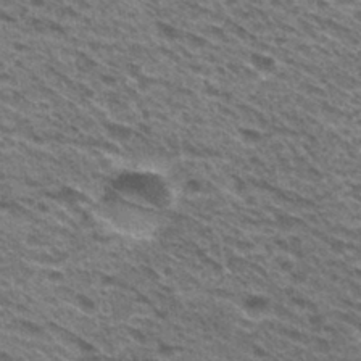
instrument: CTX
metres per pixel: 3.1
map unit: Hto
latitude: 31.6127
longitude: -46.9136
